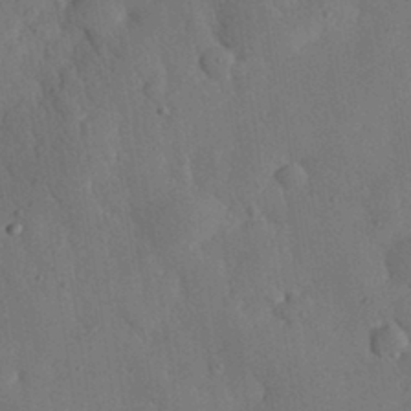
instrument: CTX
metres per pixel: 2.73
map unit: eHh
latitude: 31.3104
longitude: -78.5546
